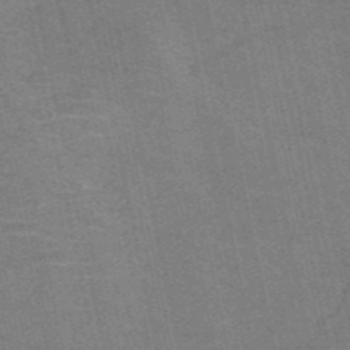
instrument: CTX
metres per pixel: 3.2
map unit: HNb
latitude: -52.9163
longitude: -46.4601
